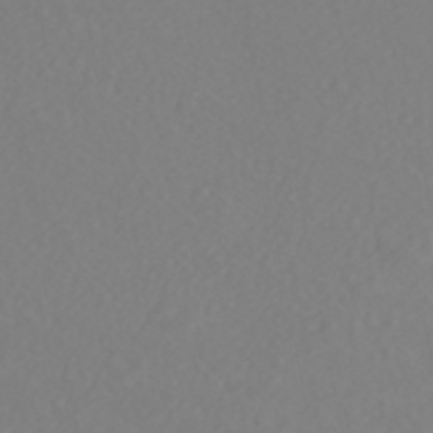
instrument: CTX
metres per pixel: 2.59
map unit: HNhu
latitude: -47.1620
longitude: 104.5762
